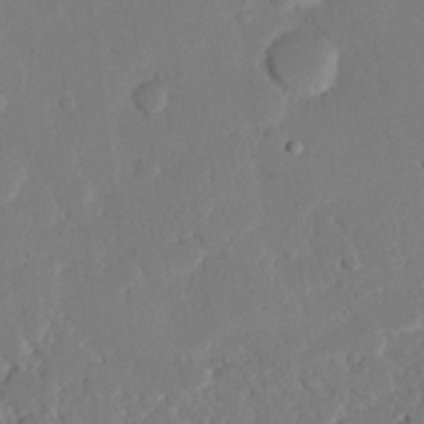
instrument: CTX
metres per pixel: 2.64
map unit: eHh
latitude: 25.5749
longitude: -80.7813
